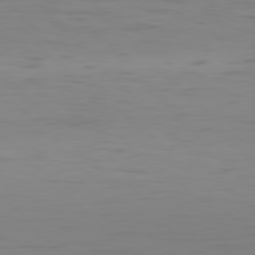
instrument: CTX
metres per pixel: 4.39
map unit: Hpe
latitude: 77.5749
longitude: -170.6679
